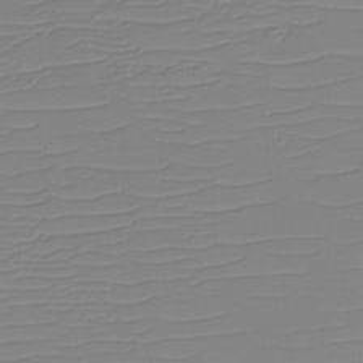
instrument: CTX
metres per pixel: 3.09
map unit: eHh
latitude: -5.3509
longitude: -83.1403
